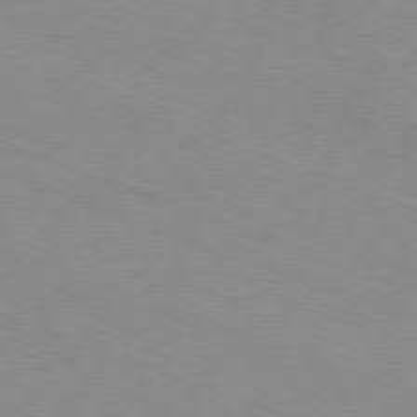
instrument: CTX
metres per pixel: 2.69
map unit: Ap
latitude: -81.2943
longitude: -73.5183
